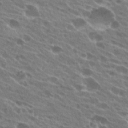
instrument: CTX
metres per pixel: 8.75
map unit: Hto
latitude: 23.5371
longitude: -38.5168
